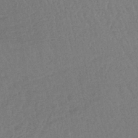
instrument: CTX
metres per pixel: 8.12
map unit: lHb
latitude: -41.5777
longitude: 69.1431
